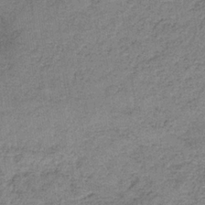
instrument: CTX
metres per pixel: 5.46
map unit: HNb
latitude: -34.6141
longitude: 54.1417
